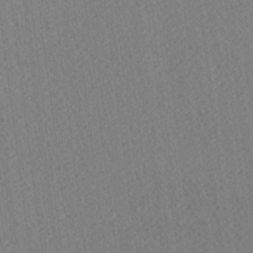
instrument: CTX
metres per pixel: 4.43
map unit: Ave
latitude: 20.8380
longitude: -139.1025
